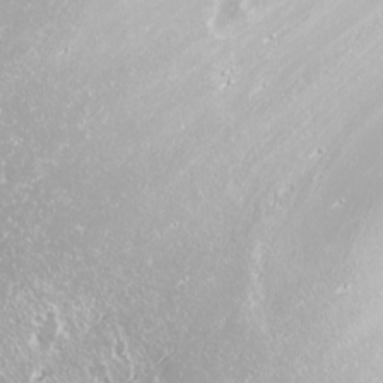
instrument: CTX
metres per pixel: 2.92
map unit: Nhu
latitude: -9.0864
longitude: -70.3278
